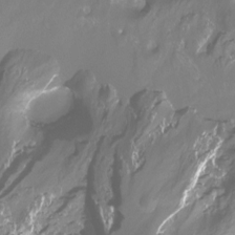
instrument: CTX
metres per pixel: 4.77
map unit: Htu
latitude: -13.5588
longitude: -49.3860
